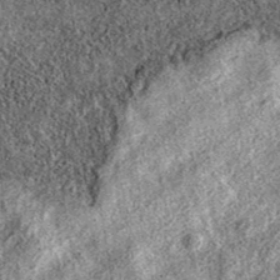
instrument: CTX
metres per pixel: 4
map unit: eAb
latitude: 37.0458
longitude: 111.6344
